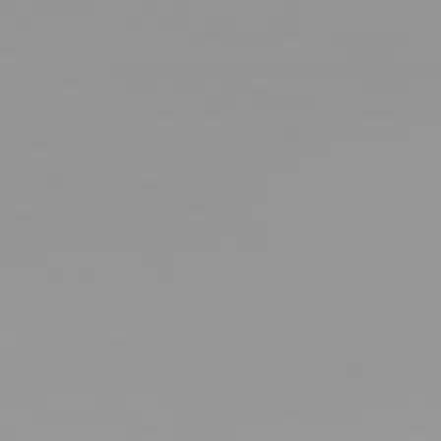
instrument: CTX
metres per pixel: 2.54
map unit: Hpe
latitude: 78.1389
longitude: -145.2537
